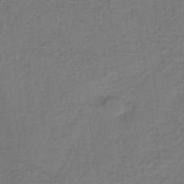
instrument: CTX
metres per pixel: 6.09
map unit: lHb
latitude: -35.0297
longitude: 62.5196
